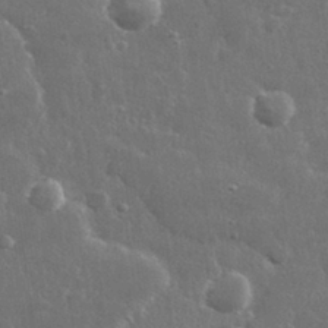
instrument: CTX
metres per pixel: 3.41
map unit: lHvf
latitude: 31.9151
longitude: -89.2348
